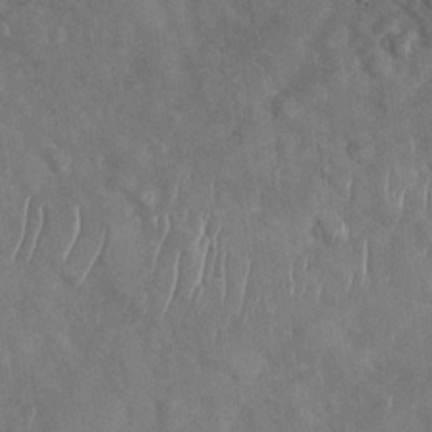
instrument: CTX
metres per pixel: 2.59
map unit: Nhu
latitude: -30.4062
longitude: -59.7261
